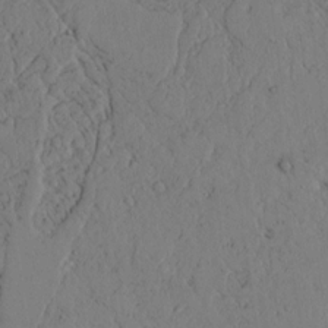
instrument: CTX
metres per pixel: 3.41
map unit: lAvf
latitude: 4.9136
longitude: 159.6532
